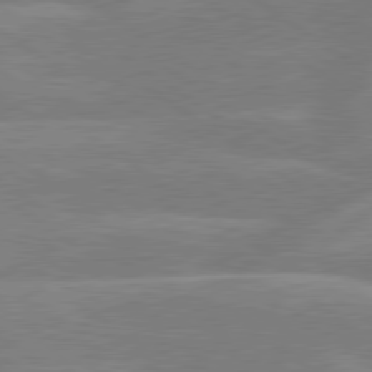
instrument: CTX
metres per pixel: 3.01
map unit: lApd
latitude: 79.5371
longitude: -121.9528
